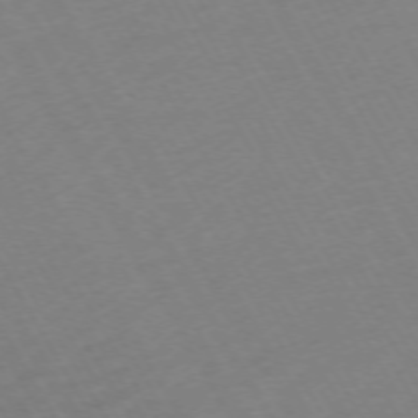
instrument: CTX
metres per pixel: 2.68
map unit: Hpe
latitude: -72.3117
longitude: 9.2754
